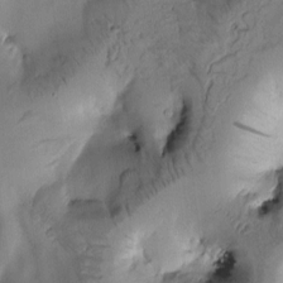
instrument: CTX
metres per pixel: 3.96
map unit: Htu
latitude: -3.1998
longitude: 169.7855
